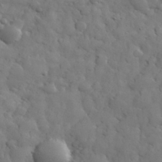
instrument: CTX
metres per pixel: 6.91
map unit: eHh
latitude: 31.3671
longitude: -69.1025
